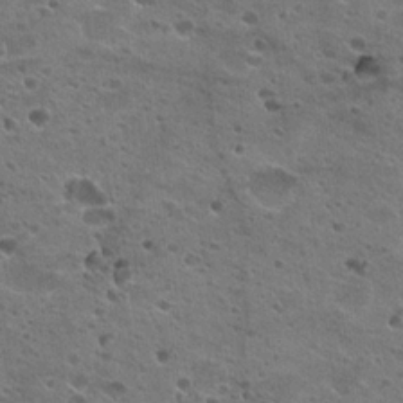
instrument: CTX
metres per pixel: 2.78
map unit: Hto
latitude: 22.5924
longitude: -42.6302
